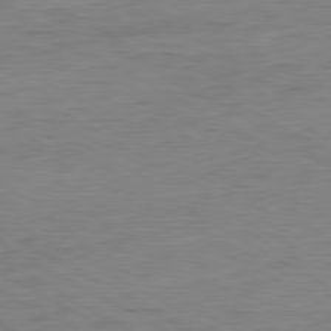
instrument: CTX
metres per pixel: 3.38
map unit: Ap
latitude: -81.0676
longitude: -78.3468
